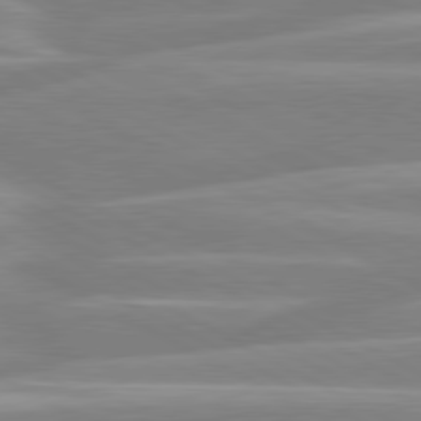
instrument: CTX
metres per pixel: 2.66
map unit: lApd
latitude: 80.4790
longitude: -129.6127
